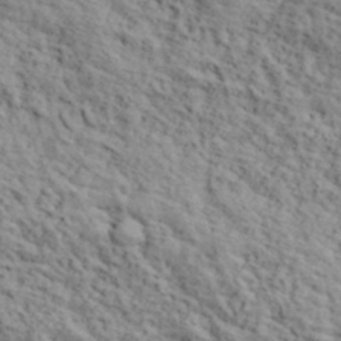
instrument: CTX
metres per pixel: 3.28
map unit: lHvf
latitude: 39.4993
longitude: -87.7638
